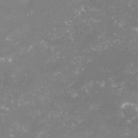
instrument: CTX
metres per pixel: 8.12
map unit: lHvf
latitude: -15.9178
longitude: -100.3089
